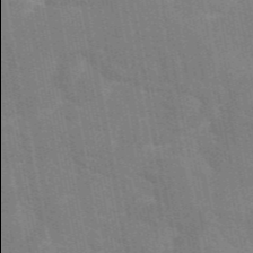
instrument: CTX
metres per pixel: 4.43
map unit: eAb
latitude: 45.7827
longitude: 122.0094
